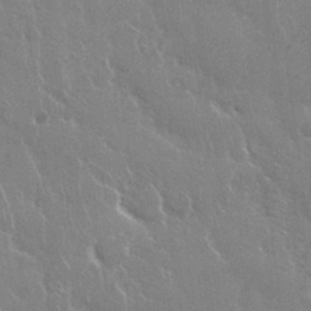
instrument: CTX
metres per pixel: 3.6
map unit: Nhu
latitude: 28.5168
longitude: -62.4412
